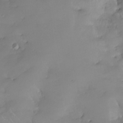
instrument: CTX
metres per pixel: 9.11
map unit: Nhe
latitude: -29.4077
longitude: -110.7246
